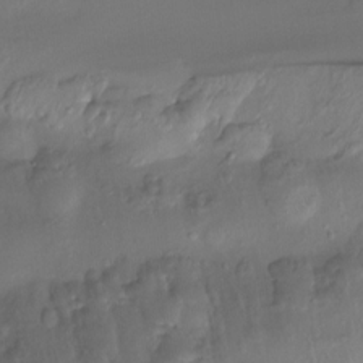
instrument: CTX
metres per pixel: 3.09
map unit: Htu
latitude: -14.6141
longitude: -45.1214
